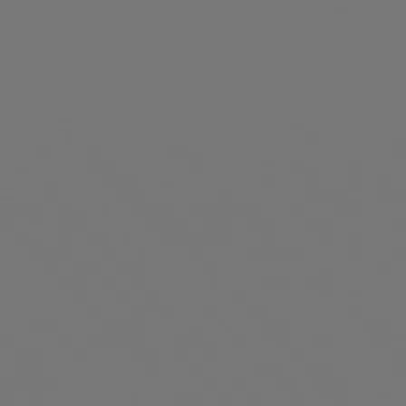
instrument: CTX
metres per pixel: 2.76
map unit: Hpe
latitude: 77.6505
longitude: -176.2333
